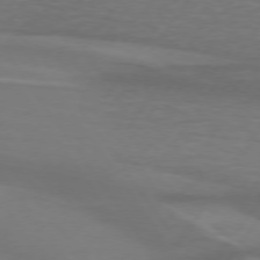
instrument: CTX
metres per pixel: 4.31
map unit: lApd
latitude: 74.5735
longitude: -79.2726
